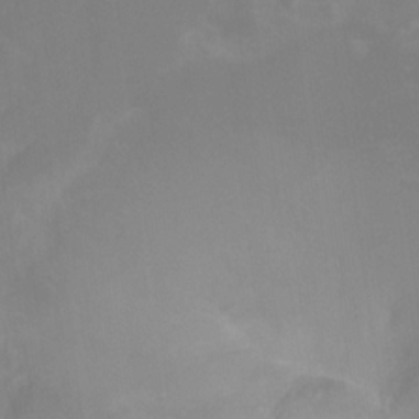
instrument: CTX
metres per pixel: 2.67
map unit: Ht
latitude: -9.1242
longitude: -46.4601
